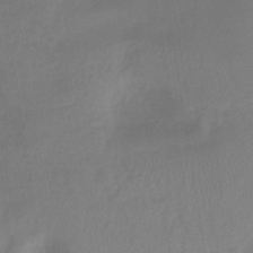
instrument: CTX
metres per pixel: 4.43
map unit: lHb
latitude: -40.9164
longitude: 77.2754
